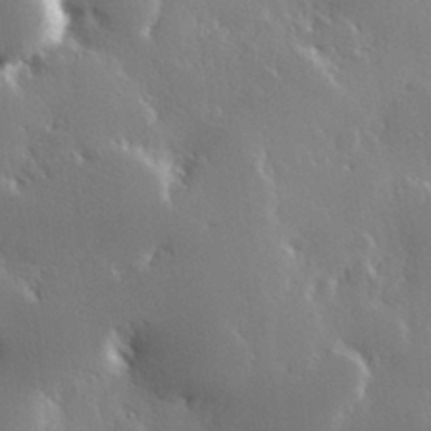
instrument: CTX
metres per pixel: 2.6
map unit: Hve
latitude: 27.7828
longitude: 150.0850
